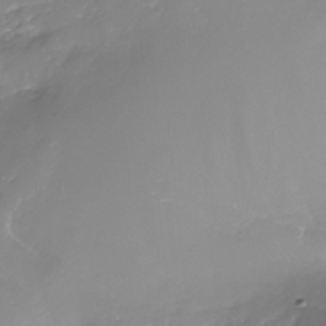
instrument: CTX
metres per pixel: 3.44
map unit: Nhe
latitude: -32.6330
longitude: -93.5938
